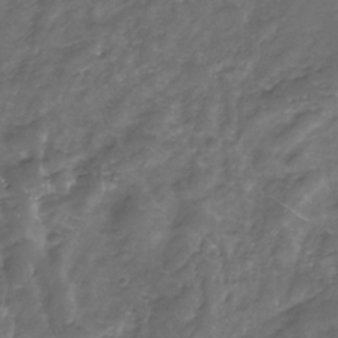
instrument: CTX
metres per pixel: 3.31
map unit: Nhe
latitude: -32.9164
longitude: -92.6679
